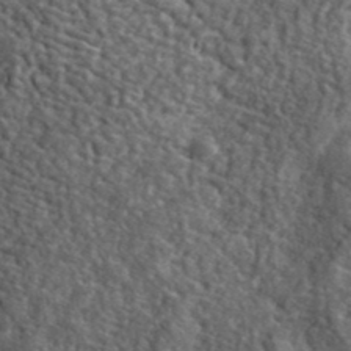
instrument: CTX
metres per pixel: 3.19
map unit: lHvf
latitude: 41.2348
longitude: -89.6127
